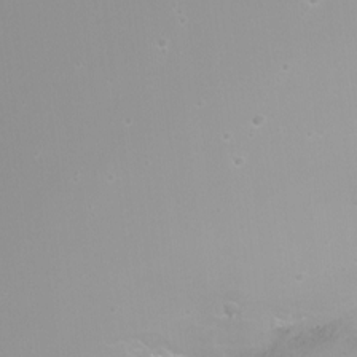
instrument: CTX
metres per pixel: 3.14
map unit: Nhu
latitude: -7.8233
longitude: -75.9906
